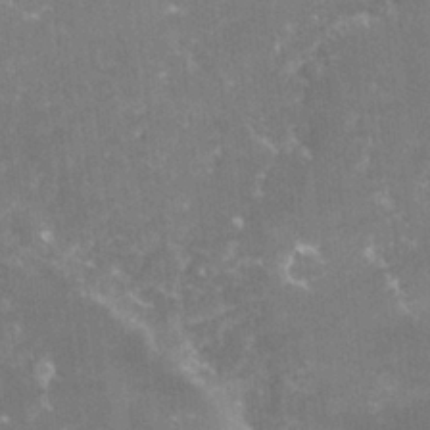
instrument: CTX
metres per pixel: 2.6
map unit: lHvf
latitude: -15.7100
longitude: -100.9514
